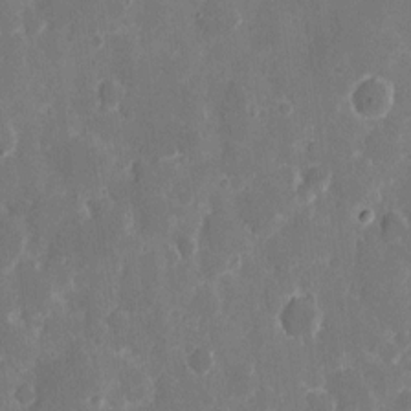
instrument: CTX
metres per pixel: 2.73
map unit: eHh
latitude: 8.8002
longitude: -69.1403
